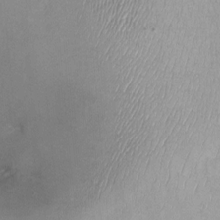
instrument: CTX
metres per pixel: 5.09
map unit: Nhu
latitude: -0.7464
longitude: -15.3293
